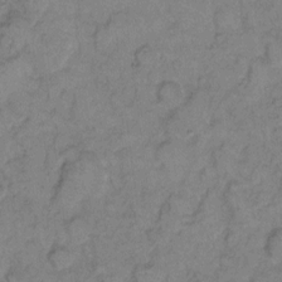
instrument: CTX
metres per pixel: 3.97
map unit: eHh
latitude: 8.9514
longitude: -63.2915
